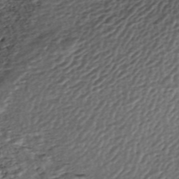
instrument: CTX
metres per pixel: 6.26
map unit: ANa
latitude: -44.7463
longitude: 105.3887
